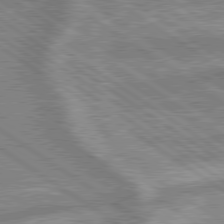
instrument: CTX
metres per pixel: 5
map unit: lApd
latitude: 79.4238
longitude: -170.0444
